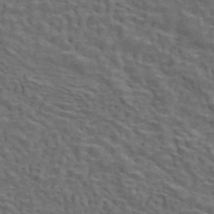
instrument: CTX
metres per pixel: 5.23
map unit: ANa
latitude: 42.6302
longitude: 14.0850
